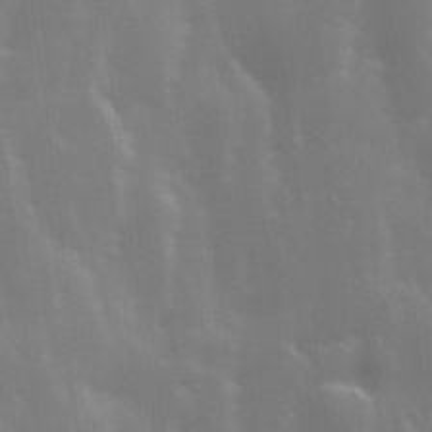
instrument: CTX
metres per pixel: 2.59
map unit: Ave
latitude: 13.3293
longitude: -104.2334
